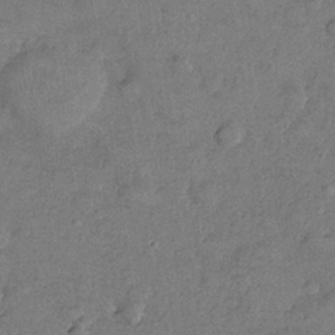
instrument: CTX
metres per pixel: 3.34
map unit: Nhe
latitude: -36.5007
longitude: -176.8758
